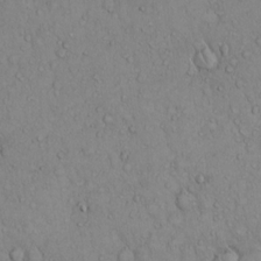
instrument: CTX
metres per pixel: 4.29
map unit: Hto
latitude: 13.6316
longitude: -57.8394
